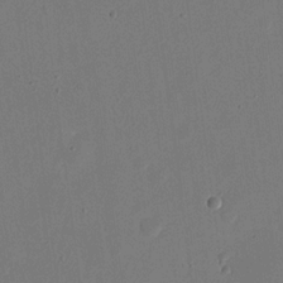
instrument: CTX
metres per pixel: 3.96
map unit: eHh
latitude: 18.7624
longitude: -69.6694
